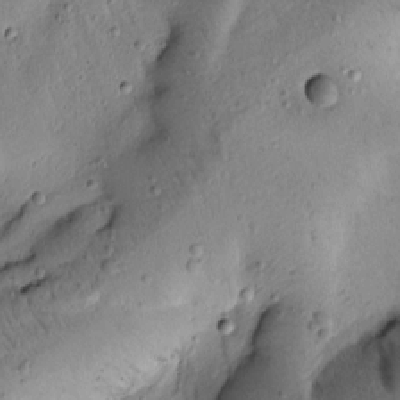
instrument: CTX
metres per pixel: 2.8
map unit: Htu
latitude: -1.8423
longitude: 171.1998
